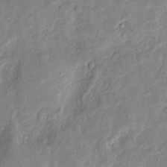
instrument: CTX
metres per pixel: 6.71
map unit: Htu
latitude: -6.8597
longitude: 175.0486
